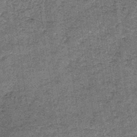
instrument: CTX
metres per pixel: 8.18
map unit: lHb
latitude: -39.4643
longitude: 66.6519
